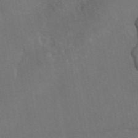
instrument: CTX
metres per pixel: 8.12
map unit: eAb
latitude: 46.7247
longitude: 114.5196
